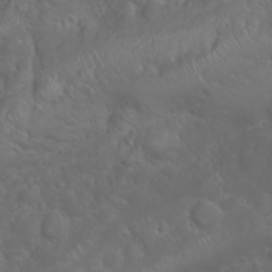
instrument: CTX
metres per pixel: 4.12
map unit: Nhu
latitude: 23.9339
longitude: -60.5168
